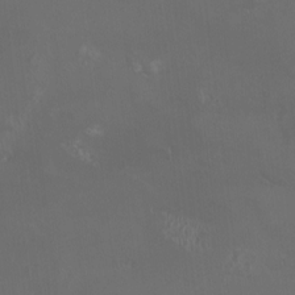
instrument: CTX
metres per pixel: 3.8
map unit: HNhu
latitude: 0.3656
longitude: -2.4979
